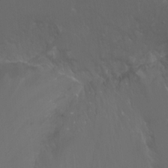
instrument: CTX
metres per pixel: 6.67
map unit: Hto
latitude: -7.8989
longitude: -45.8394
